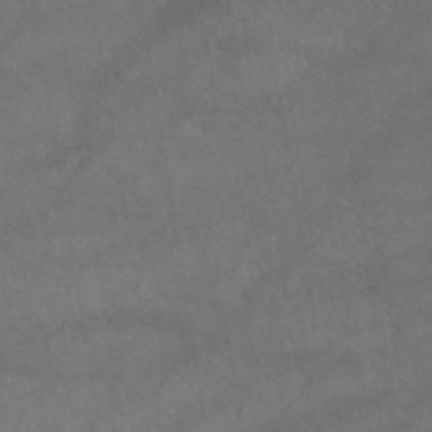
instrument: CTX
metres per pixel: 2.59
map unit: HNb
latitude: -44.8597
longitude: -36.9892
